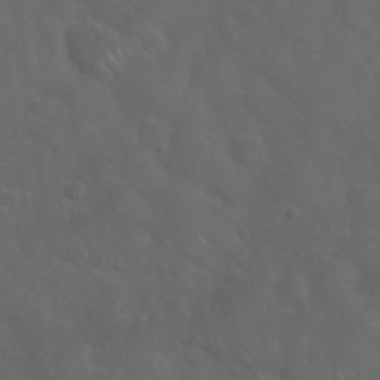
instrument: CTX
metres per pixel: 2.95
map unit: Hto
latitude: 18.8569
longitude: -53.7828
